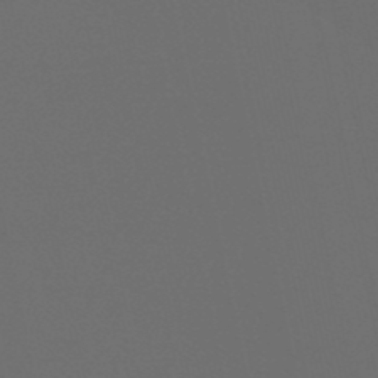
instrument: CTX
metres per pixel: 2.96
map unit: eHb
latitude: -50.7274
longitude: 70.3873
